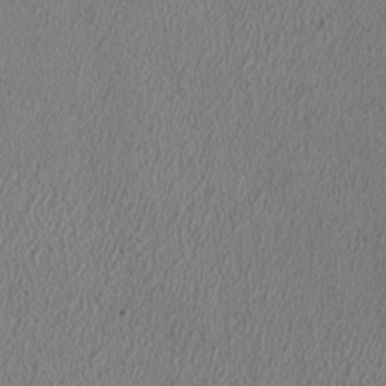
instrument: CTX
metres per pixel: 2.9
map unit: HNhu
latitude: -1.0676
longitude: -0.1766
